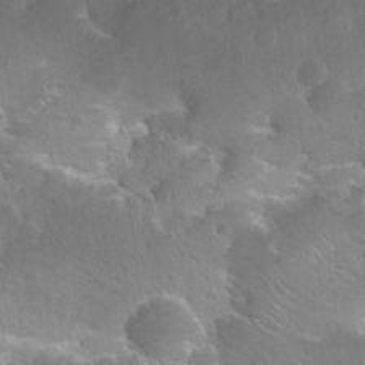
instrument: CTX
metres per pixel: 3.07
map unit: Hto
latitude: 25.4804
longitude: -45.0269
